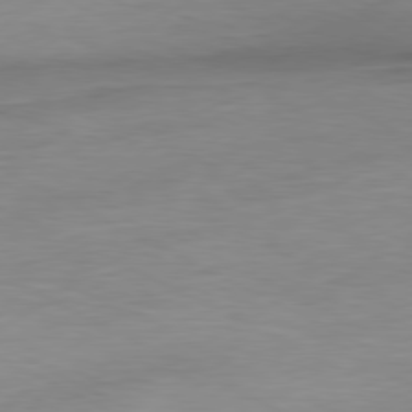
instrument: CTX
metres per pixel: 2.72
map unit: Ap
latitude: -80.9920
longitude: -95.4805
